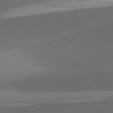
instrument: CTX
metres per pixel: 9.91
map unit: lApd
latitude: 81.7072
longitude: 134.1228
